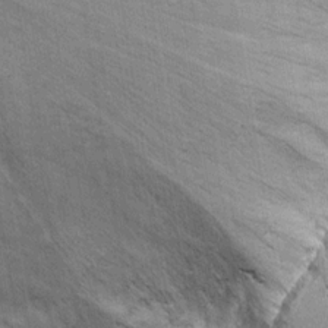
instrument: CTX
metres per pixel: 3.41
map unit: Ht
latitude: -2.0661
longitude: -13.7261
